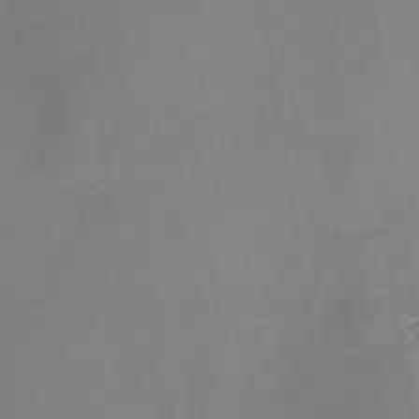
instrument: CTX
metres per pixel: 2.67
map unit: HNhu
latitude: 7.8961
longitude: 10.1984
